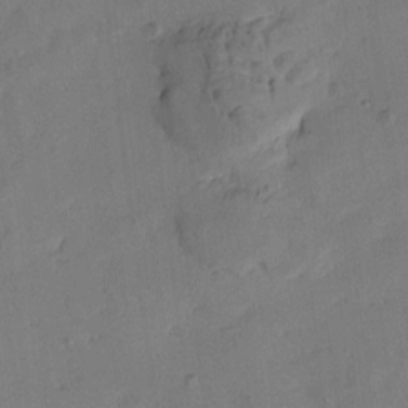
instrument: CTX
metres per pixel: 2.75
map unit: Htu
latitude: -2.2550
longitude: -176.0255
